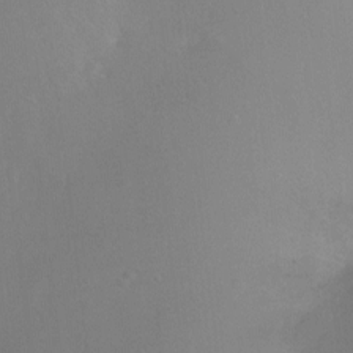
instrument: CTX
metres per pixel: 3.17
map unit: Ht
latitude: -6.1794
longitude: -34.4601
